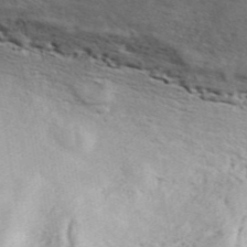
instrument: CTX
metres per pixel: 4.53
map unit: ANa
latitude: 48.8947
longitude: -76.4790
